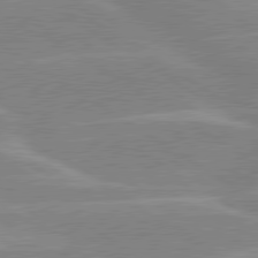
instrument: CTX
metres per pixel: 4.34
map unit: lApd
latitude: 80.1011
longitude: -122.4034
